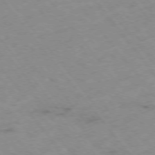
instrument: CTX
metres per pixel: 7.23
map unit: Hpe
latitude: -76.1795
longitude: -18.9324
